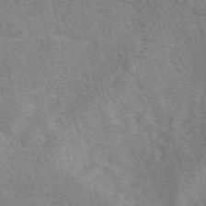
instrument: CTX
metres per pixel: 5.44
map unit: eAb
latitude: 47.8584
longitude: 118.5574
